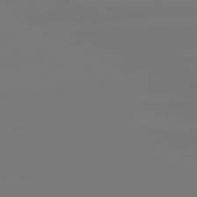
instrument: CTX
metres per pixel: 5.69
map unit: lApd
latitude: 81.2726
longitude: -149.4804
